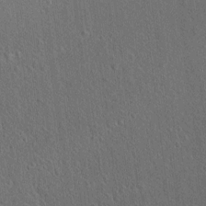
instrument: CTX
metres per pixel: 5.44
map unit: lAvf
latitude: 7.8961
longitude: 167.2943
